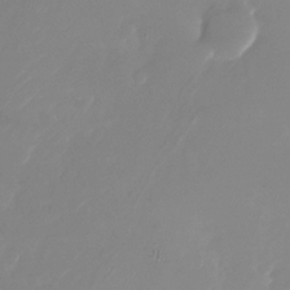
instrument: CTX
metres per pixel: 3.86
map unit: Nhu
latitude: -25.7477
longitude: -72.7625
